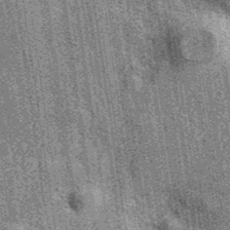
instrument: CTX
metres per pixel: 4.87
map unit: eAb
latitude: 39.4993
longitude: 107.2943
